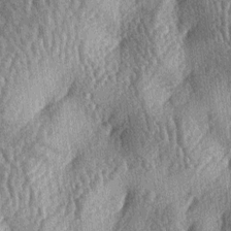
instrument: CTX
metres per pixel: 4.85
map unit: lAa
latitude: -6.5762
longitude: -127.8583
